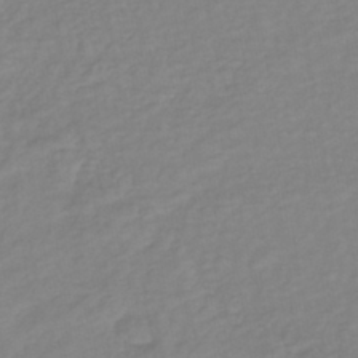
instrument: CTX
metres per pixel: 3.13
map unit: eHb
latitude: -41.0675
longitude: 81.0298
